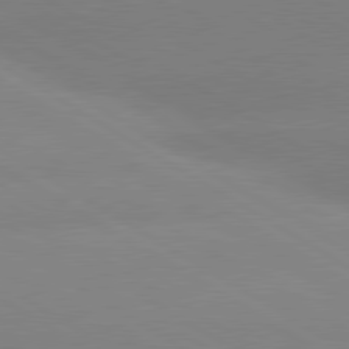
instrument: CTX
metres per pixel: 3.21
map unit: lApd
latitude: 80.2333
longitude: -152.3279
